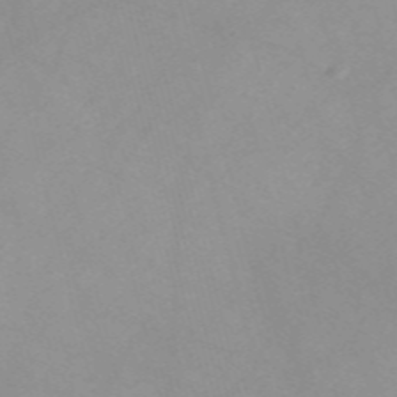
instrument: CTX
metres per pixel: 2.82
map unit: Nve
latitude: -57.5021
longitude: 59.4454
